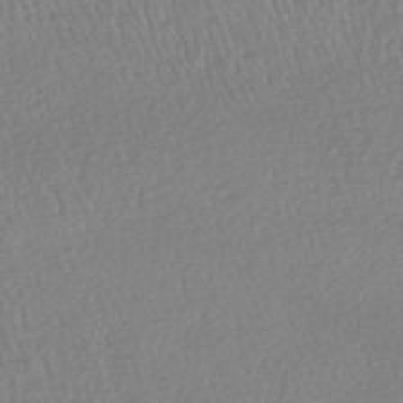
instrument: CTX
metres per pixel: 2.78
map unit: HNhu
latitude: -48.2929
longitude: 101.8611
